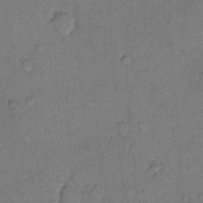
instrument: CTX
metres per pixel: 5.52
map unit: Hto
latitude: 9.1970
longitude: -61.7449
